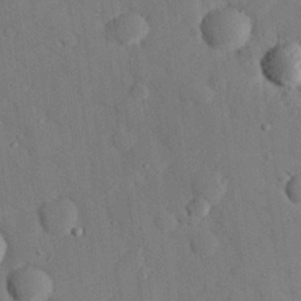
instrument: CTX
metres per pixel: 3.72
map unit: eHh
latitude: 27.4238
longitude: -79.0270
